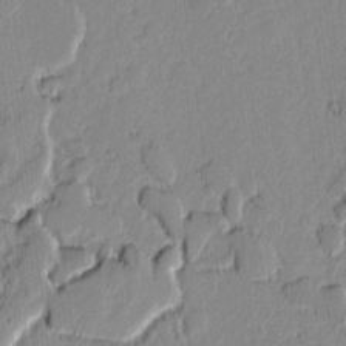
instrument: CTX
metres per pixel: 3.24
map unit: lAvf
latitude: -0.6708
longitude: -107.9906
